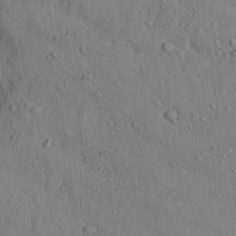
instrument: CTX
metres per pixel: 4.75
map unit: Ave
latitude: 21.0270
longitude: -139.6316
